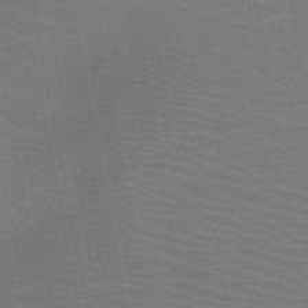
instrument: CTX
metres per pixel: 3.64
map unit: HNb
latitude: -48.9353
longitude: -45.9339
